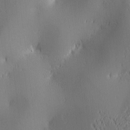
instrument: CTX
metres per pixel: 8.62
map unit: lAa
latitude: 2.4412
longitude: -116.8947
